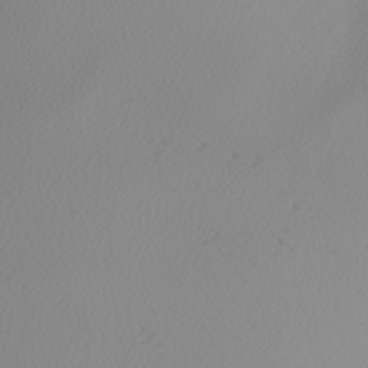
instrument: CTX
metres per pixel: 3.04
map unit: Nhu
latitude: -7.2376
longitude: -94.0444
